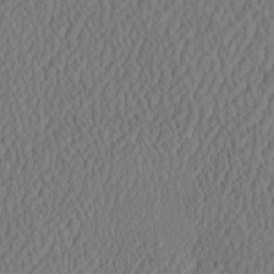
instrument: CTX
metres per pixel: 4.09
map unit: eHh
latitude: -3.0864
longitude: 16.6897
